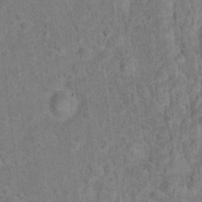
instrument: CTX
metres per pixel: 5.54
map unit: Hto
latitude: 15.6316
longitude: -41.6882
